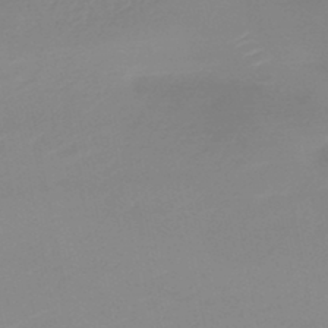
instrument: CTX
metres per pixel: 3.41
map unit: HNb
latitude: -45.5021
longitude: -44.2144
